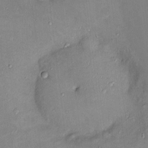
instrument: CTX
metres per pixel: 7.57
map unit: Ht
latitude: -4.7085
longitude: -14.0255
